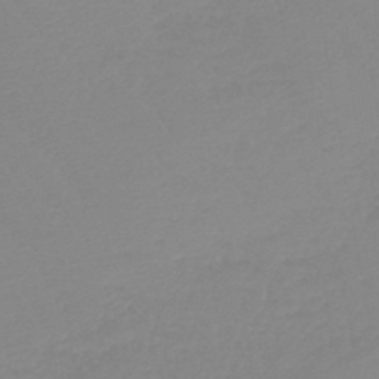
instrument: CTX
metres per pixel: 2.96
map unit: lHb
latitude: -44.1039
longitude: 75.7289
